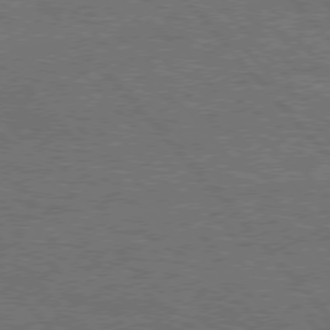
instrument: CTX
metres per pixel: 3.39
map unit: Hpe
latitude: 75.7072
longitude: -157.9906
